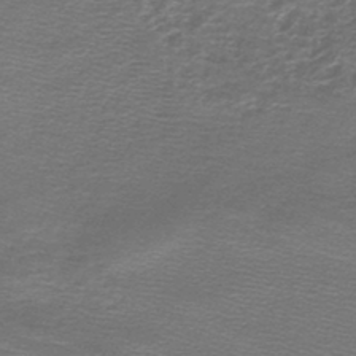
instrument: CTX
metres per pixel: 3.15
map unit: lHb
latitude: -44.8030
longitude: 56.8597
